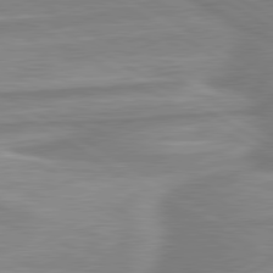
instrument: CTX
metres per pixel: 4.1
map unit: lApd
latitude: 80.4223
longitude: -172.7246
